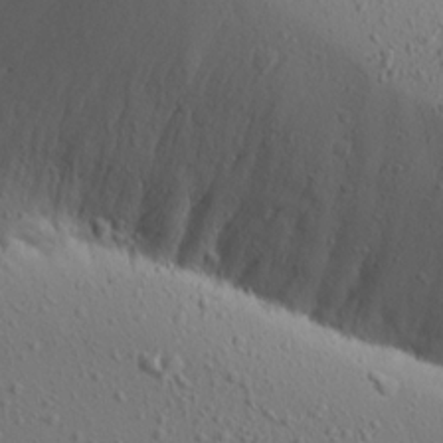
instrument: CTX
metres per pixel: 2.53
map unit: Aa
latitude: 15.6505
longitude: -143.1403
